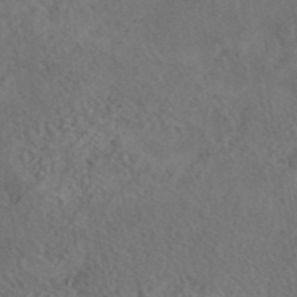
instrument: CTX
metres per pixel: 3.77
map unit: eAb
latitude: 42.8947
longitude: 110.9730
